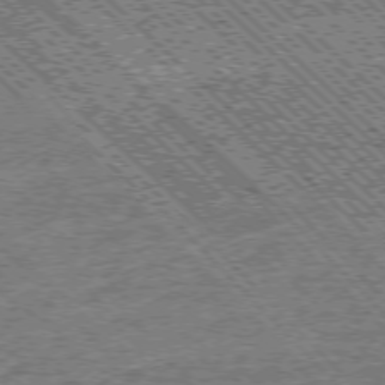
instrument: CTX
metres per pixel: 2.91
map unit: Ap
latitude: -76.3684
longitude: -96.7246
